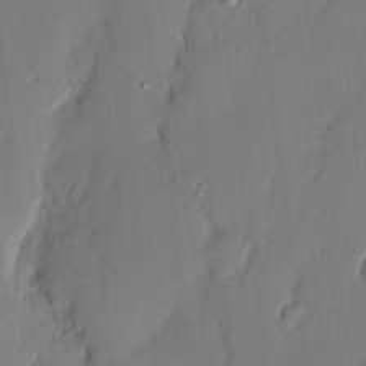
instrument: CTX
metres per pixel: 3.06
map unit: eHh
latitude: 3.2726
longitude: -76.5923
